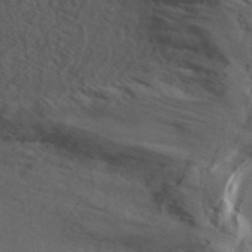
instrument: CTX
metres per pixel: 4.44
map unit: ANa
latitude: 46.4790
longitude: 26.4062
